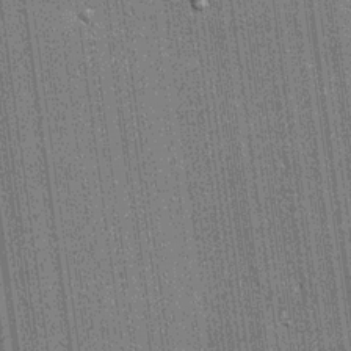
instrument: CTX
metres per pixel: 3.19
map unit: lHvf
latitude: 19.6882
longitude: 142.8974
